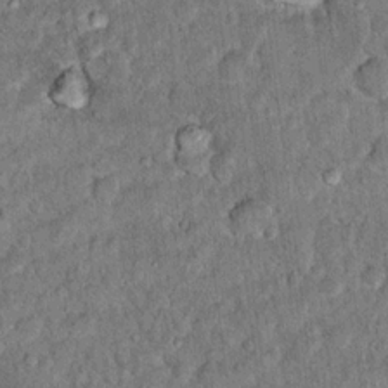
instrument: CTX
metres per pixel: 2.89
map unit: Hto
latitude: 14.6302
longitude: -34.5356
